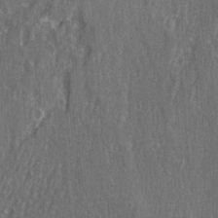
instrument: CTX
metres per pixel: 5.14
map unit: Ave
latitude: 22.6301
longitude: -133.7828
